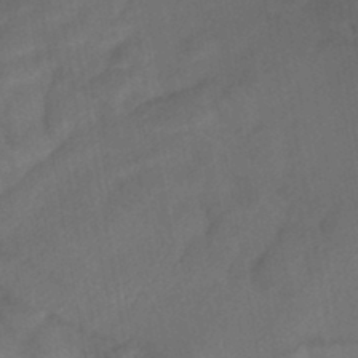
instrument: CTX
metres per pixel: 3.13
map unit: HNhu
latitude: -44.0850
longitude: 91.9178
